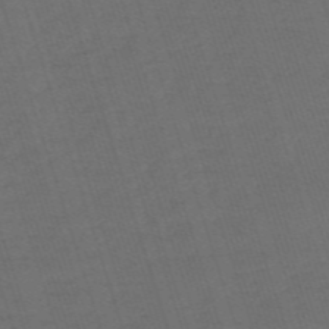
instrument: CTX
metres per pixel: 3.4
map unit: HNb
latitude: -55.8800
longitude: -44.9325
